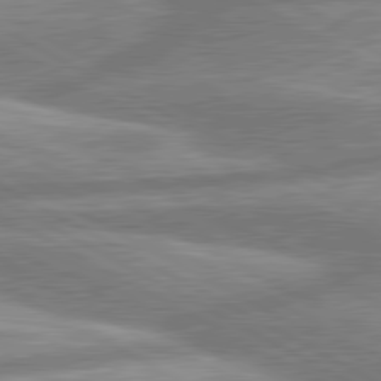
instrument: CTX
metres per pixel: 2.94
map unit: lApd
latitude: 80.4979
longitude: -166.6679
